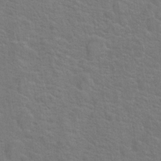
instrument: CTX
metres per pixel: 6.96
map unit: Hto
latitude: 19.5371
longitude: -43.9150
